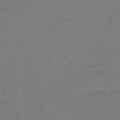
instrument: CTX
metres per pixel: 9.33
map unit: lHb
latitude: -42.4440
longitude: 52.8974
